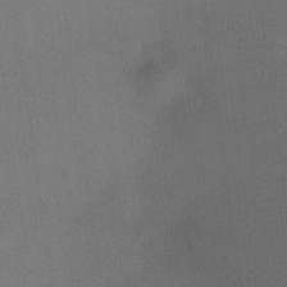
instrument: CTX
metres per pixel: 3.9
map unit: HNhu
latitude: 6.5735
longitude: 9.2565
